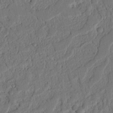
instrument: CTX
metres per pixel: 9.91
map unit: Nhu
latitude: 20.4601
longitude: -78.6113
